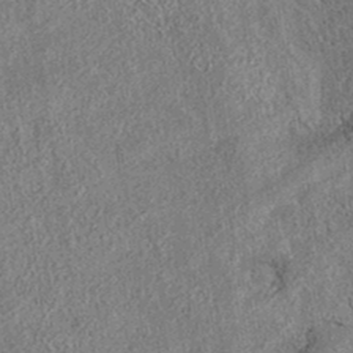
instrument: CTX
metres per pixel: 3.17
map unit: eAb
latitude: 36.5168
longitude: 112.3873
